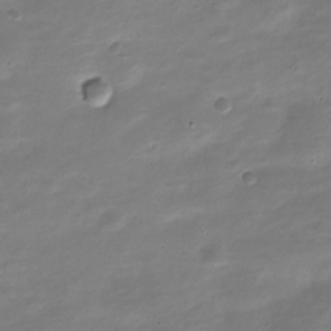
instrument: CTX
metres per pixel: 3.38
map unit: Nve
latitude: -21.7099
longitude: 104.6329
